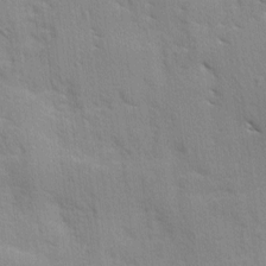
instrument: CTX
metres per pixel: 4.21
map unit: Ave
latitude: 9.9717
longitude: -102.8569
